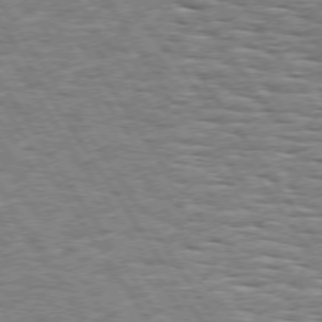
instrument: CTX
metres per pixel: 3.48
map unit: Hpe
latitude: 73.7828
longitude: -138.4412
